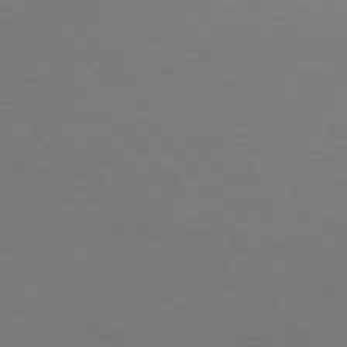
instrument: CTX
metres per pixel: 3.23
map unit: Ap
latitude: -75.8801
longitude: -82.5734
